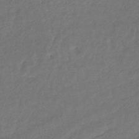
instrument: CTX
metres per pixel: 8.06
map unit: lHb
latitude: -43.8422
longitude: 68.1038
